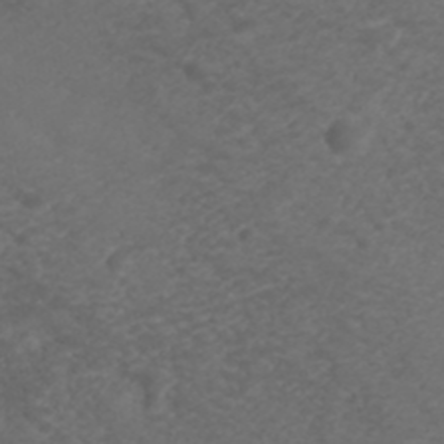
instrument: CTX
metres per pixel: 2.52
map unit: ANa
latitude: 38.7435
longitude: 24.0283
